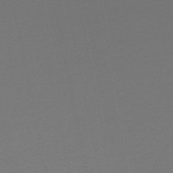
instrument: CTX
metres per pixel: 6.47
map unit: lHb
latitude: -47.0486
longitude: 64.3873
